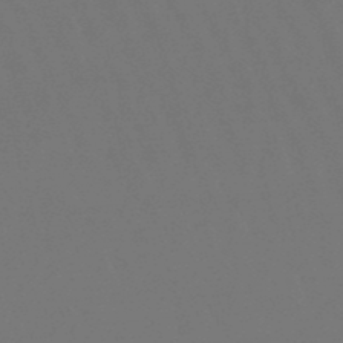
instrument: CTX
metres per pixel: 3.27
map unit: lHb
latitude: -47.8044
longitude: 69.3887
